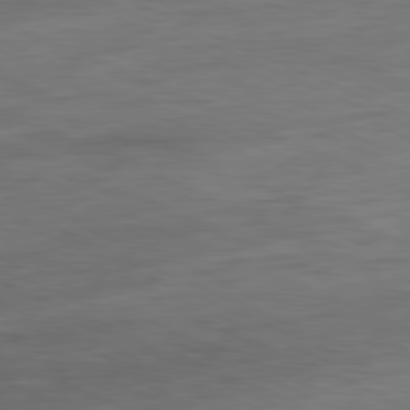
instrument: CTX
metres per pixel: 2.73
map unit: Ap
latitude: -81.7856
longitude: -84.6491
